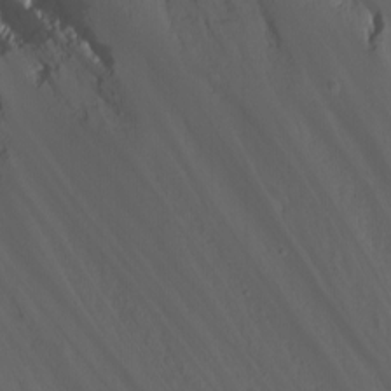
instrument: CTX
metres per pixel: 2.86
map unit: Nhu
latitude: -0.9353
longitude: -80.4034
